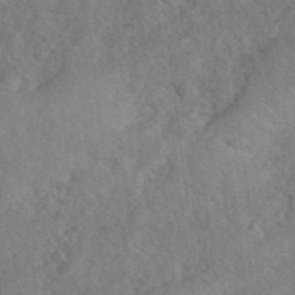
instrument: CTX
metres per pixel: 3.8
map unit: eHh
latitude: 40.4412
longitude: -56.3089
